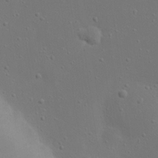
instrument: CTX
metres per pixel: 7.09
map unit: eHh
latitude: 23.3104
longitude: -69.7639
